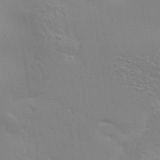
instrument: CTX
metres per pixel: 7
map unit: Aa
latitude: 32.3278
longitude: -133.7261
